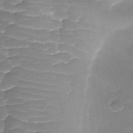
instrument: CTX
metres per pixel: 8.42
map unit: Ave
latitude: -9.0675
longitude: -122.7435
